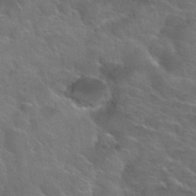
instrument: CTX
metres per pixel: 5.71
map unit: Hto
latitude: 34.2333
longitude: -50.3278
